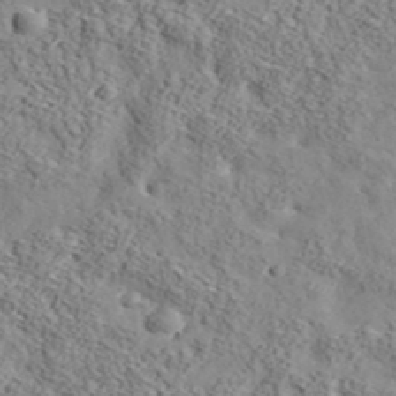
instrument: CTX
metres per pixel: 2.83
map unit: lHvf
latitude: 38.4790
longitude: -92.5356
